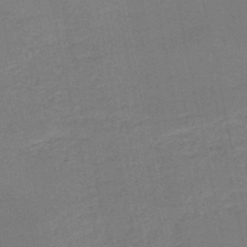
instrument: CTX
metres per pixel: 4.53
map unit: HNb
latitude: -50.5196
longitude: -48.8947
